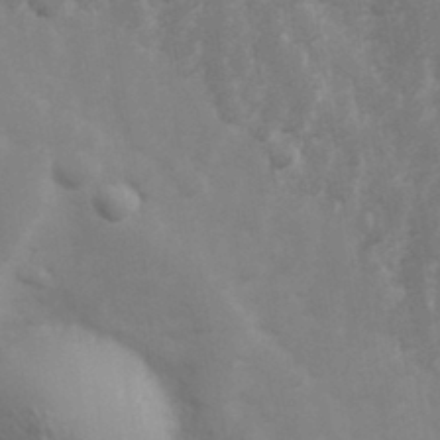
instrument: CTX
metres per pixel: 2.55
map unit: Hve
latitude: 32.9136
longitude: 150.9920
